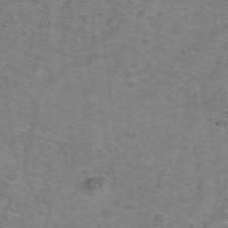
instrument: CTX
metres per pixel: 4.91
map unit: Nhu
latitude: -41.5966
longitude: -85.1592
